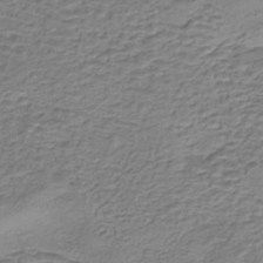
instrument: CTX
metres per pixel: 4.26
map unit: eHh
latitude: -43.5966
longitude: 120.3117
